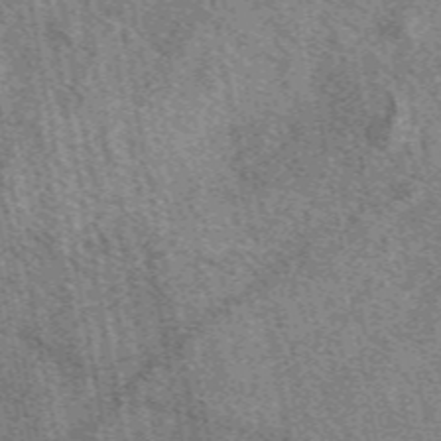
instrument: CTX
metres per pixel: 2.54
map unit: eAb
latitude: 49.8394
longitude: 115.3509
